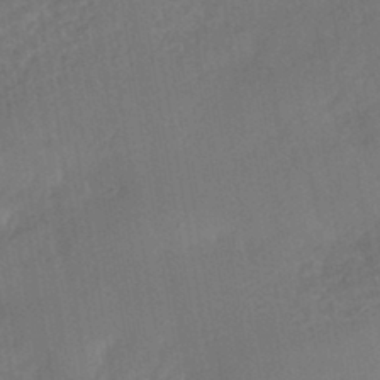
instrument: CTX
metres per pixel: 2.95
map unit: HNhu
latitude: -44.3306
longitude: 91.8423
